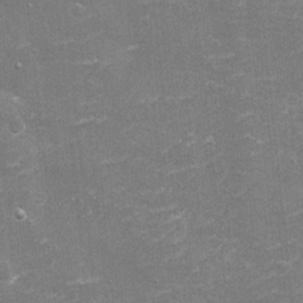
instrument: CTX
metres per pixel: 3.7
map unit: eHh
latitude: -3.3887
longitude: -75.1781
